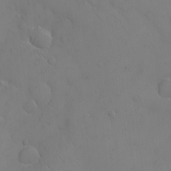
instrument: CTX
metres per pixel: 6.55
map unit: eHh
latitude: -9.1809
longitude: -65.8961
